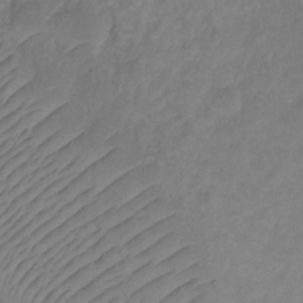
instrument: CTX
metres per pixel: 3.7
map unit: Ht
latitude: 1.8772
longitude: -35.0458
